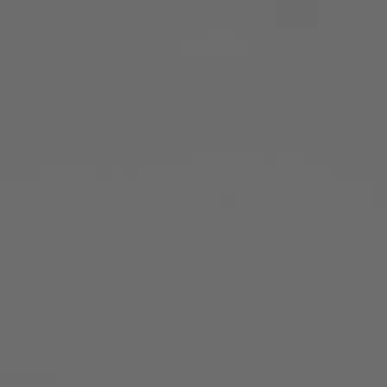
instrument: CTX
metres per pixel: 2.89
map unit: Hpe
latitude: 77.9150
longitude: -178.2334
